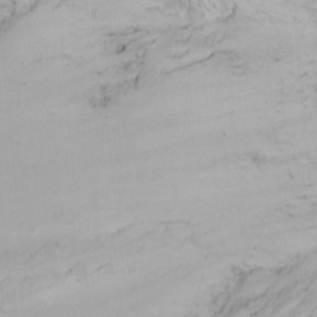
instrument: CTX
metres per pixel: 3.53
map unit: Htu
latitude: -6.4062
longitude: -69.0458
